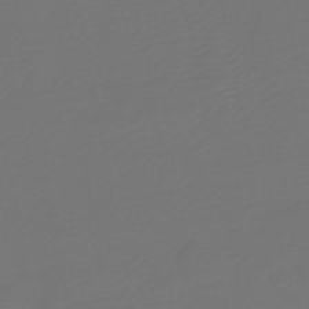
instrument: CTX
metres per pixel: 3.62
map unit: HNb
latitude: -47.4454
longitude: 55.5966
